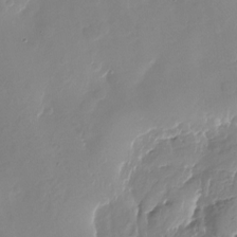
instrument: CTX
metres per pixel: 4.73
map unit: Nhu
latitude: -27.5021
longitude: -75.9150
